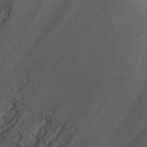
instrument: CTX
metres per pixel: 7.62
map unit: Nhu
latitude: -5.0864
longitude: -87.8205
